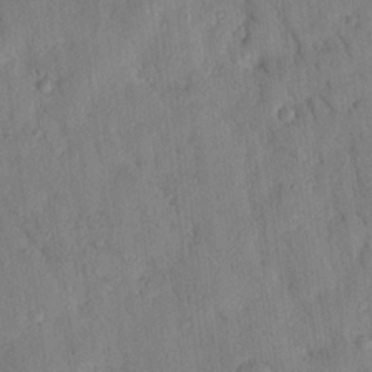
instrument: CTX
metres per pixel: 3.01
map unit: Nhu
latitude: 21.1214
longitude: -78.7435
